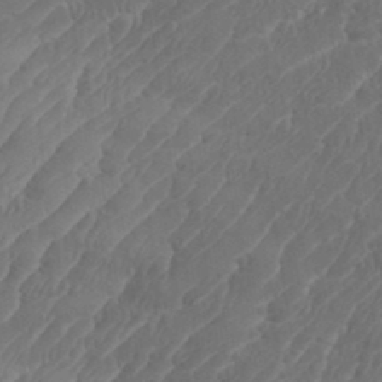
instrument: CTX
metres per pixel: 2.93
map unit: eHh
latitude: 35.5371
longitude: -137.7828
